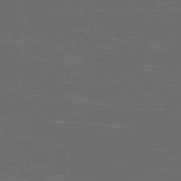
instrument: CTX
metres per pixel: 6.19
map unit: Ap
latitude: -78.1983
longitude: -75.8205
